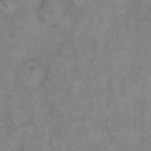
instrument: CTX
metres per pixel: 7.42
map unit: eHh
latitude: 14.8758
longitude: -65.1025
